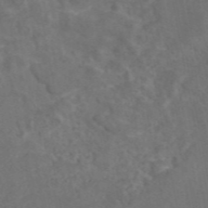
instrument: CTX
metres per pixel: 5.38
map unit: eAb
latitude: 46.3468
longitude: 109.8800
